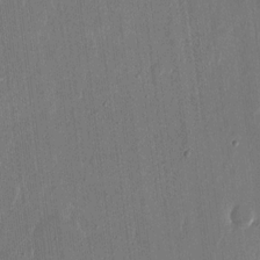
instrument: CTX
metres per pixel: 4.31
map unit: eHh
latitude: 15.4616
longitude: -69.4427
